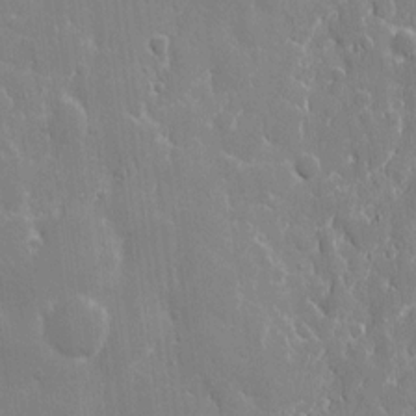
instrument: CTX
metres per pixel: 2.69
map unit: eHh
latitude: 9.2537
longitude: -69.7072
